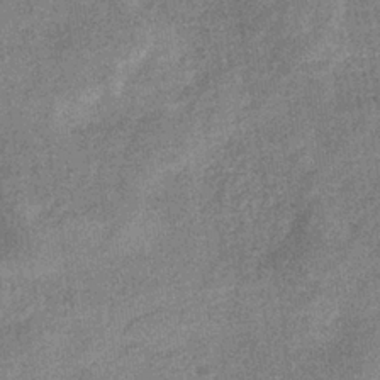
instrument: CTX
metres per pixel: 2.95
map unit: eHb
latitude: -34.3684
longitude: 78.3495
